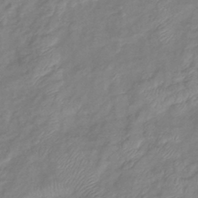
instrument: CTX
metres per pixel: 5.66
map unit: eHb
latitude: -41.3509
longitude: 81.7289
